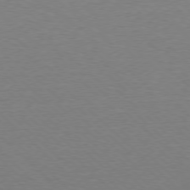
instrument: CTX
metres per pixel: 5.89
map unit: Ap
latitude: -78.2739
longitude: -62.3090
